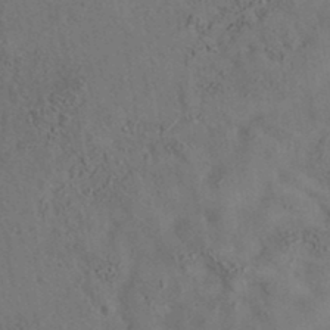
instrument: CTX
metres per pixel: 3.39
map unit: eAb
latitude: 35.1781
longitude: 109.8611
